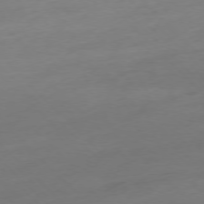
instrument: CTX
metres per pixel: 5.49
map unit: Ap
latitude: -77.1620
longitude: -63.1403
